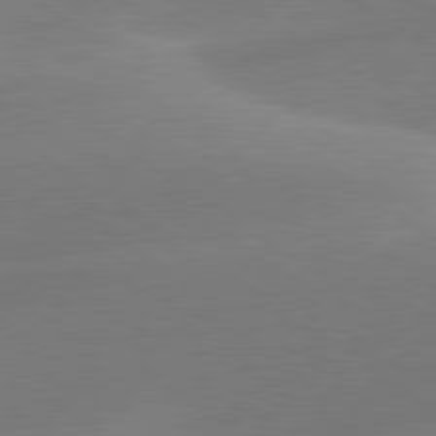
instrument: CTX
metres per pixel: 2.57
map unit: lApd
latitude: 79.9717
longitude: -94.4601
